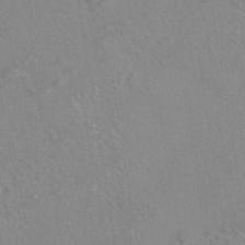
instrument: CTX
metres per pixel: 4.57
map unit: ANa
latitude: -39.2376
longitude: 95.8989
